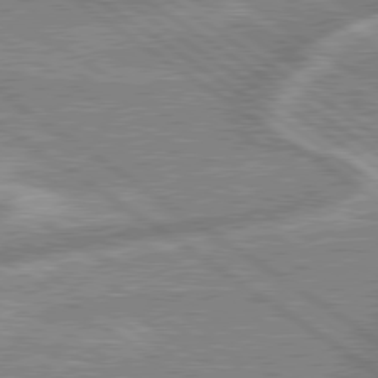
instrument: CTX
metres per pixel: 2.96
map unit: lApd
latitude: 79.2726
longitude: -169.8206
